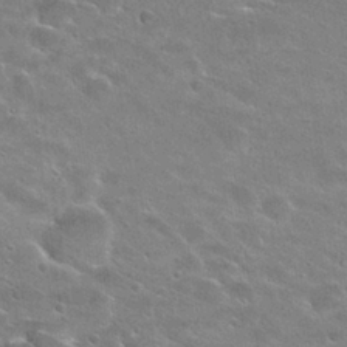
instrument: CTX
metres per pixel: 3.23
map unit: Hto
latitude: 26.0633
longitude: -42.9703
